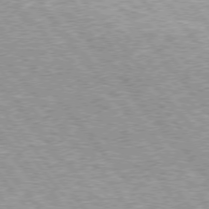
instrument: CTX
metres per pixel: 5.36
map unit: lApd
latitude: 74.9703
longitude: -76.9891
